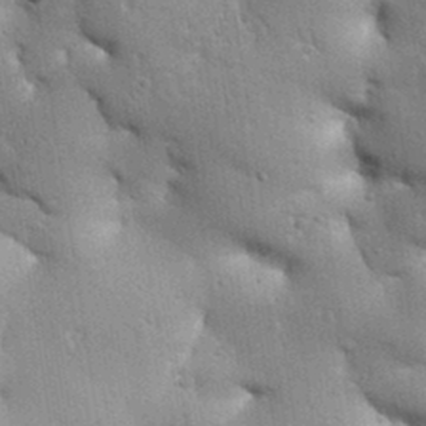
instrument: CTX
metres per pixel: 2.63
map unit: Aa
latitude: 33.2537
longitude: -144.4790
